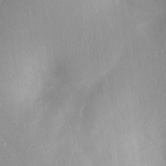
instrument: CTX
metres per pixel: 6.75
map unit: lAvf
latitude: 7.2348
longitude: 168.3495
